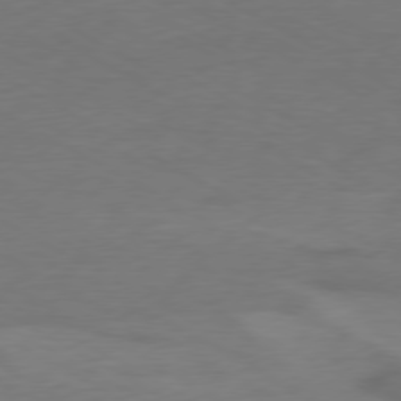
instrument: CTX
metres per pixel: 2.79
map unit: Ap
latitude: -76.8786
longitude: -76.1577
